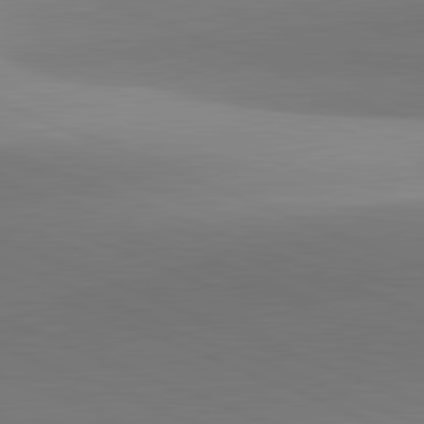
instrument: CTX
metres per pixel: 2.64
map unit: lApd
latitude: 81.8394
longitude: 142.5762
